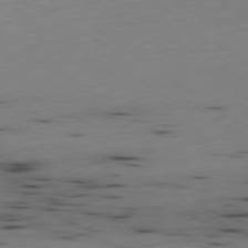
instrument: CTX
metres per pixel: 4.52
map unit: Ap
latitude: -79.7855
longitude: -63.0648
